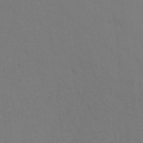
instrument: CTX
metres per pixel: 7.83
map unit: Ht
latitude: -1.1243
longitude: -33.8016
